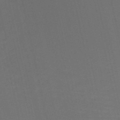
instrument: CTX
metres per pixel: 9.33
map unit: HNb
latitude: -52.3495
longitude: -48.8380
